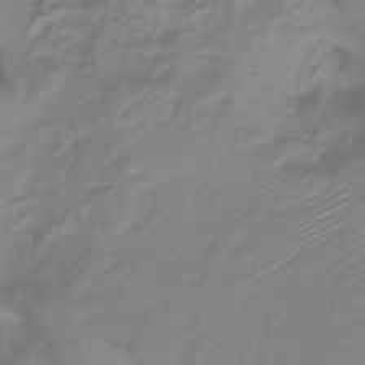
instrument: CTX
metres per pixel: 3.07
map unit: HNb
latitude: -35.5588
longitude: 51.4643
